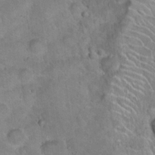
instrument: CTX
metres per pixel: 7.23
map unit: Hto
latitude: 20.9703
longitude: -47.9906
